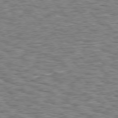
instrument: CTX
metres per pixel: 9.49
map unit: Hpe
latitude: 75.7828
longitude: -135.7260
